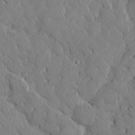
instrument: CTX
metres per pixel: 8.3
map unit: Htu
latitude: -0.7464
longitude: 175.2942
